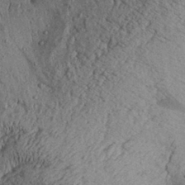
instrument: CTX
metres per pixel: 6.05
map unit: Aa
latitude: 31.4049
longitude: -136.5546
